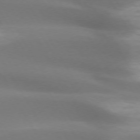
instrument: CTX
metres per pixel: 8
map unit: lApd
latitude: 72.8569
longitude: -50.2144
